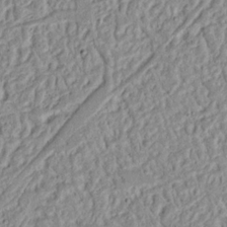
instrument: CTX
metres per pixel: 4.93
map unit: Nhu
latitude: 17.3671
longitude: -74.3278
